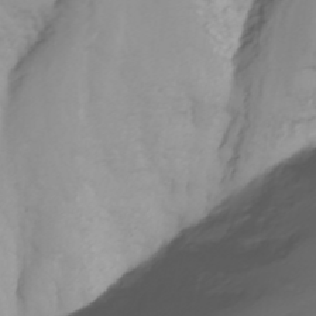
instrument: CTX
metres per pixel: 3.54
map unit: Nhu
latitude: -4.6896
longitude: -77.1781
